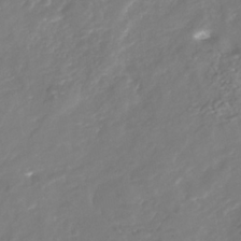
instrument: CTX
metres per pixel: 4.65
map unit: Nhu
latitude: -38.8408
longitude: -80.5168
